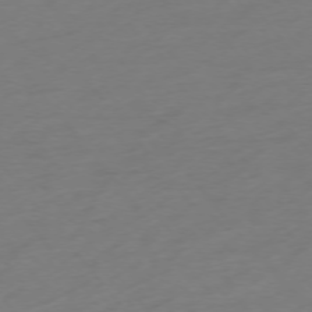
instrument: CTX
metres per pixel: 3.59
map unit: Ap
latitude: -75.3321
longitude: -71.8394
